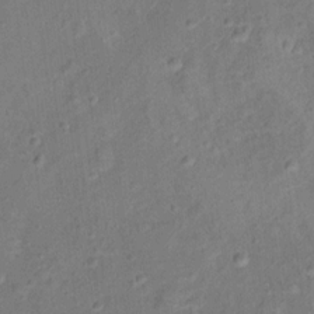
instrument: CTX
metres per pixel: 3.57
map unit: Ht
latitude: 13.4427
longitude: -39.1781
